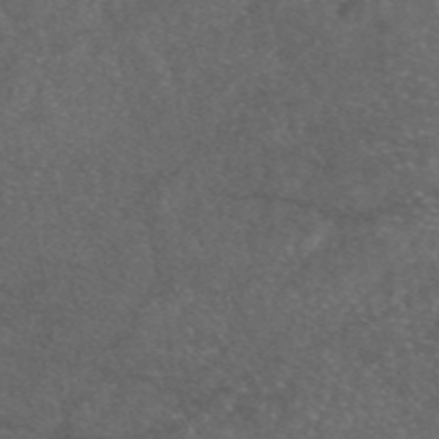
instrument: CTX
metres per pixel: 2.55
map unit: eAb
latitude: 47.4427
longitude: 112.0850
